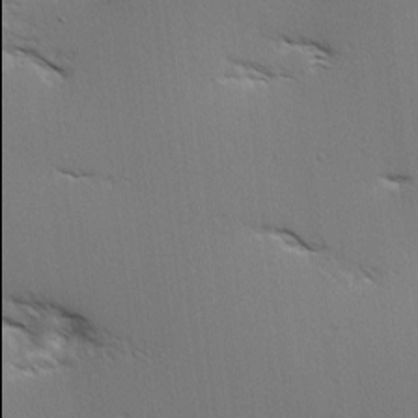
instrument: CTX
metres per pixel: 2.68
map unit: Hve
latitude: 3.5749
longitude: -121.9906
